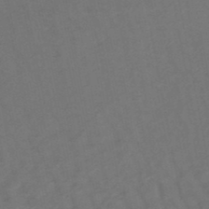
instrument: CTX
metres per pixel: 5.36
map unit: lHb
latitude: -47.7288
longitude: 80.9353
